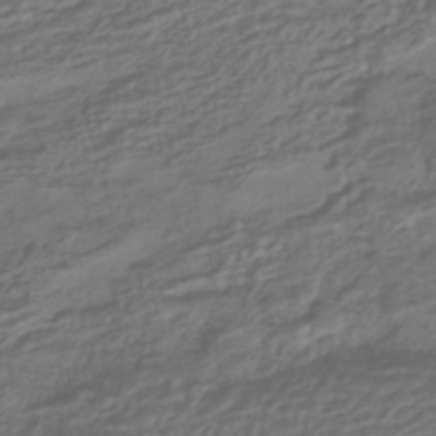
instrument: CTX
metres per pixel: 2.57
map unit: HNhu
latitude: -43.2564
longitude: 104.8408
